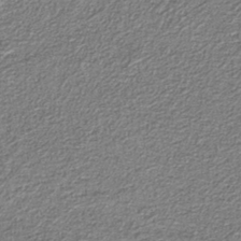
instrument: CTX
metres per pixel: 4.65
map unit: eAb
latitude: -39.6911
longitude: 51.7666
